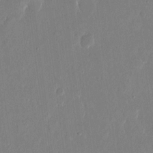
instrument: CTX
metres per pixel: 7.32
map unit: eHh
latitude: 14.8569
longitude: -70.1389
